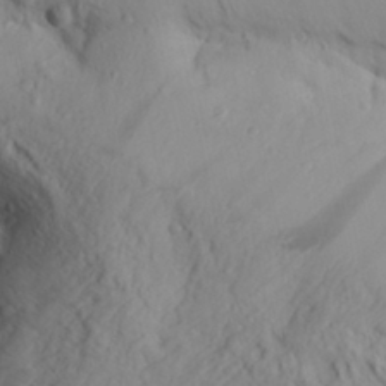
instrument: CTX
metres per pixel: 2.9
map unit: Aa
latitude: 30.1011
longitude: -133.6316
